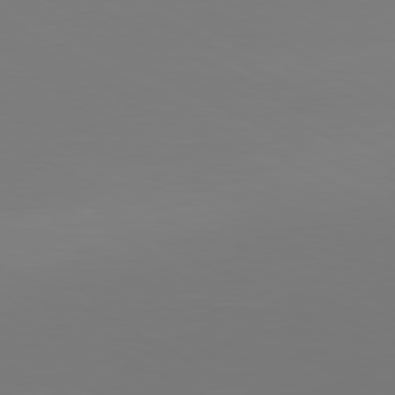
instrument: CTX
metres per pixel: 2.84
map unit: Ap
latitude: -80.7463
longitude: -58.8002
